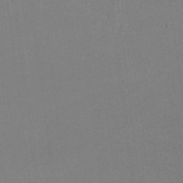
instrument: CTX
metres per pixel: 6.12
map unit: lHvf
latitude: -10.2740
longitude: -100.4979
